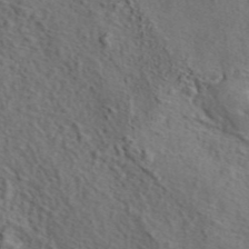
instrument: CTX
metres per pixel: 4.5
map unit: eAb
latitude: 43.7828
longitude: 115.1809
